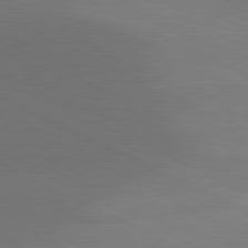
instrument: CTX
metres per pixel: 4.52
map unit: lApd
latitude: 81.1403
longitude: 128.6708
